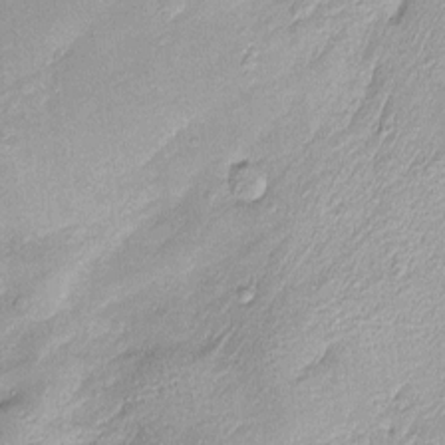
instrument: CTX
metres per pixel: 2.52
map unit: Htu
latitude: -5.8611
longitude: 159.1998
